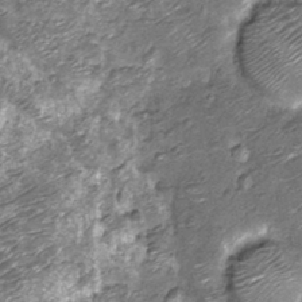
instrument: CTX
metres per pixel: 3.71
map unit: Nhu
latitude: -13.2565
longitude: -22.4223
